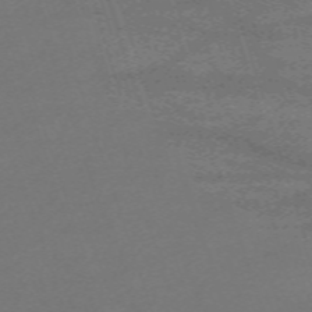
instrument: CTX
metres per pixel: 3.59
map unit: eHh
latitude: -63.3509
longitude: 53.6532
